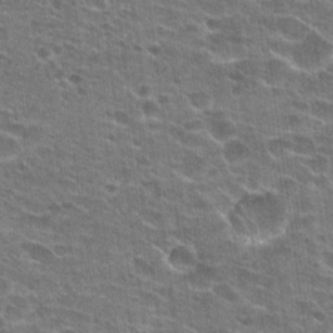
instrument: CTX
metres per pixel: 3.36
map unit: Hto
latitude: 23.5749
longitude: -42.9325
